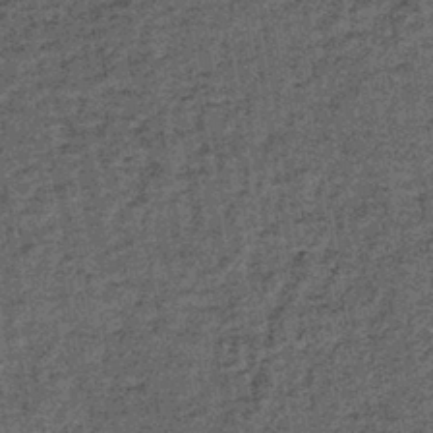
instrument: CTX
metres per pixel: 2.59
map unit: lHb
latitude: -39.5966
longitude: 66.0283
